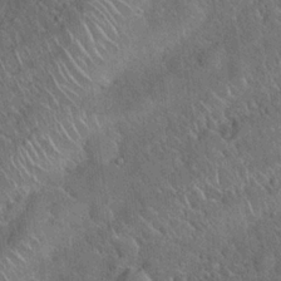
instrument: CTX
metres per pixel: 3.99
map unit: Hto
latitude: 19.7260
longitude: -52.5357
